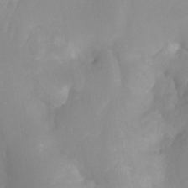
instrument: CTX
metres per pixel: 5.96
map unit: Hto
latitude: -8.3684
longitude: -52.2334
